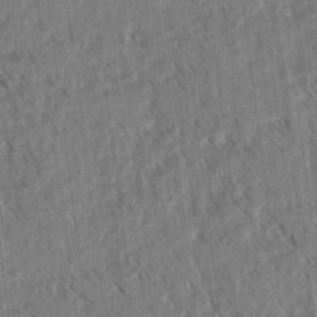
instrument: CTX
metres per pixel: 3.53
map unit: lAvf
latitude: 3.2348
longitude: -105.5560
